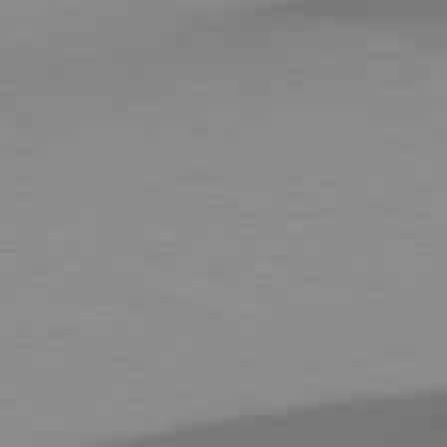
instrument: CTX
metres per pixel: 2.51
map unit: lApd
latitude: 81.5560
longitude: 137.4643
